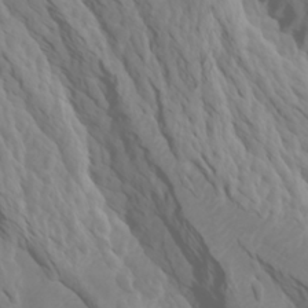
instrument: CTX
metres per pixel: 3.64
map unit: Htu
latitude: -6.4440
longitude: -70.6679
